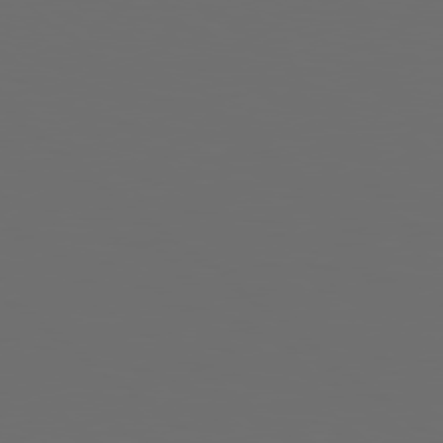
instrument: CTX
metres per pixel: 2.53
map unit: Hpe
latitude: 78.8758
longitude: -163.3293
